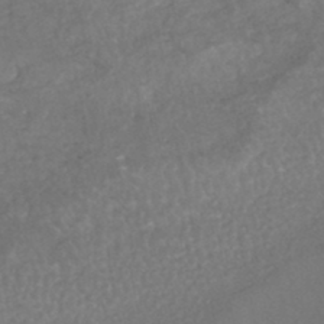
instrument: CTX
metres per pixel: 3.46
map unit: HNhu
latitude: -46.1605
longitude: 97.9367
